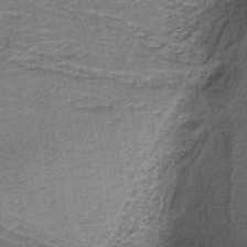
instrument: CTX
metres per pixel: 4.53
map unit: HNb
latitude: -39.1053
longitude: 50.3495
